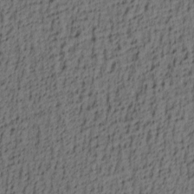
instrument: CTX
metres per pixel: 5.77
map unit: lAa
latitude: 4.3089
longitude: -114.1199
